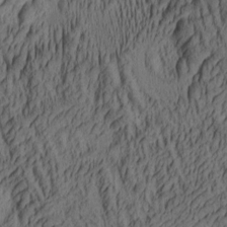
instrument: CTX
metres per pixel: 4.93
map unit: lAa
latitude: 5.0836
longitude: -115.3481
